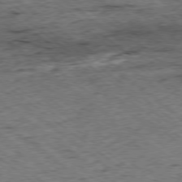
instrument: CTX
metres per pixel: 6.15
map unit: Ap
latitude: -78.7841
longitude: -86.2144
